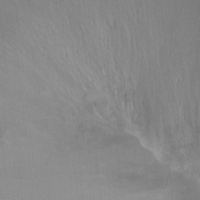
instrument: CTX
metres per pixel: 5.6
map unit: Ht
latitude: -9.6911
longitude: -38.4412
